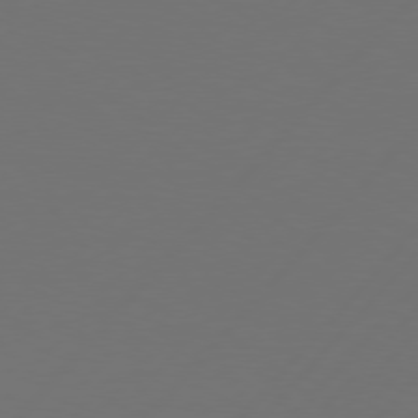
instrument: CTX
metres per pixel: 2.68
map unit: Hpe
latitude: 76.8569
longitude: -138.1767
